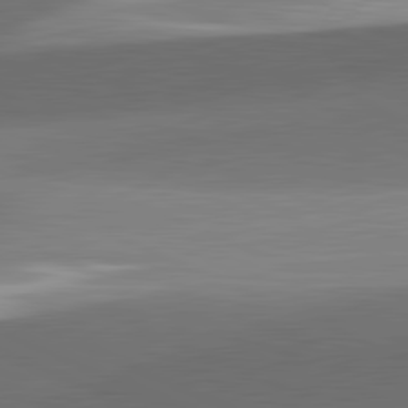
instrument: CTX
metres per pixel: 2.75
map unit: lApd
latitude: 81.8394
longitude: 133.9178
